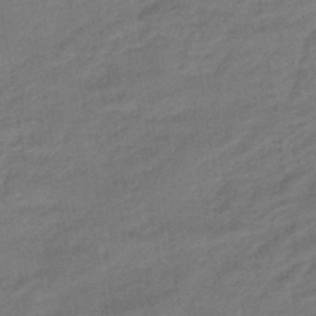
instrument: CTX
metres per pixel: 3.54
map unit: HNhu
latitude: -46.5762
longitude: 91.0487
